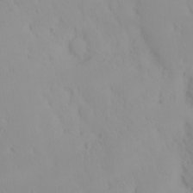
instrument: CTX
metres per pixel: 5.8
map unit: eHh
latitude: -1.7856
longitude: 20.2550
